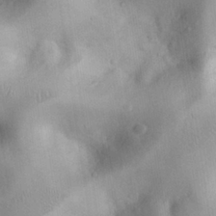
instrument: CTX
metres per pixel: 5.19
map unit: eHh
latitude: 26.2145
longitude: -65.2915
